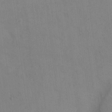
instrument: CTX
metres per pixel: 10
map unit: eHh
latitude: 13.1592
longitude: -62.4790
